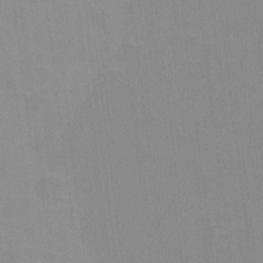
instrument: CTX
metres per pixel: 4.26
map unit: Hto
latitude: -11.9745
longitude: -40.1577
